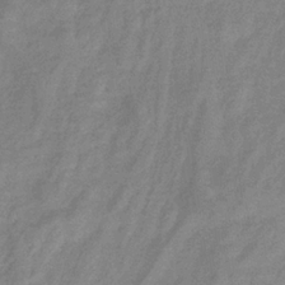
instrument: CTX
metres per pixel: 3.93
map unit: eHb
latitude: -33.3888
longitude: 75.1243
